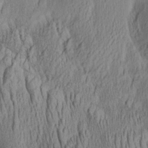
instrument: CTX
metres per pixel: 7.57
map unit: Aa
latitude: 29.5560
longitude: -136.2523
